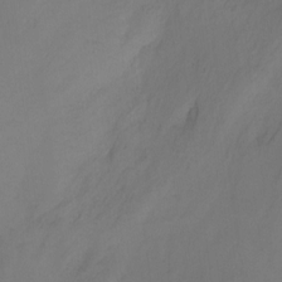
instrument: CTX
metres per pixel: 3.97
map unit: Ht
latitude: 1.4237
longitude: -35.3670
